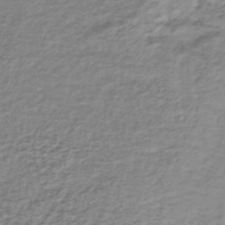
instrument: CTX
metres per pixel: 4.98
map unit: lHb
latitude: -41.6344
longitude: 70.5196
